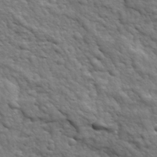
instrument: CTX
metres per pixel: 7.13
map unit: Ave
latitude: 17.6694
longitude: -132.4790
